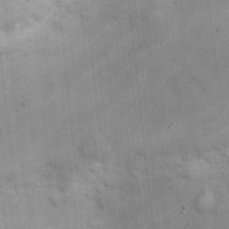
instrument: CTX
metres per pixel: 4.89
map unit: eHh
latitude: 25.3859
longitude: -65.1781
